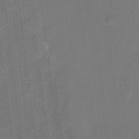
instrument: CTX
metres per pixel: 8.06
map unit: eHh
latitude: 11.7072
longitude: -68.5546
